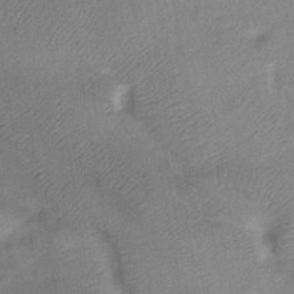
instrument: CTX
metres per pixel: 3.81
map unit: eHb
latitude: -35.3132
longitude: 74.5763
